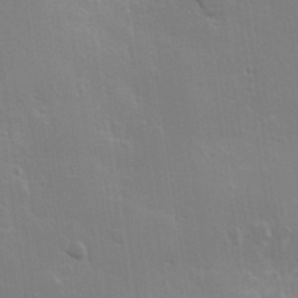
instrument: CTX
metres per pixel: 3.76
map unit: Hve
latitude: 23.4237
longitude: 146.9730
